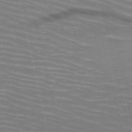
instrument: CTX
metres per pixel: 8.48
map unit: HNb
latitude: -50.8597
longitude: -45.1970
